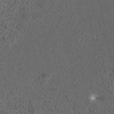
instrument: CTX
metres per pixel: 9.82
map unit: ANa
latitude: 37.0081
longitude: 15.6155
